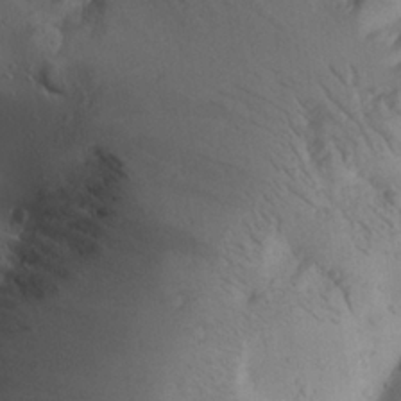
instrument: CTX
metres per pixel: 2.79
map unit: Aa
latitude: 27.4615
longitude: -133.9339
